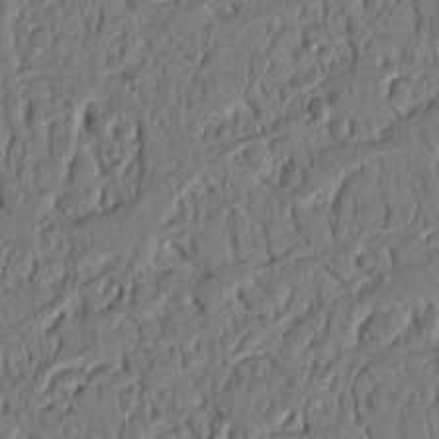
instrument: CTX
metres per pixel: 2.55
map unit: Nhu
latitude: 20.1200
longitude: -78.1389
